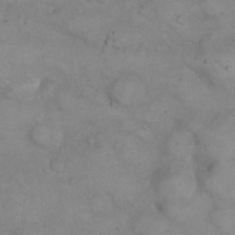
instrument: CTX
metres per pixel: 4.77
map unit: eHh
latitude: 21.3482
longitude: -59.9906
